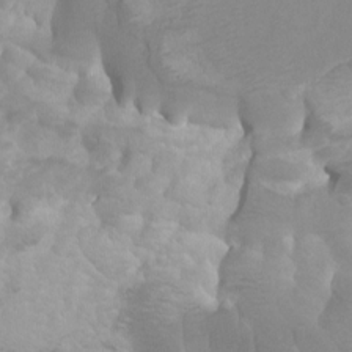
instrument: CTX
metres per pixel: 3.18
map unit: Ht
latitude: -1.5211
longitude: -18.1955
